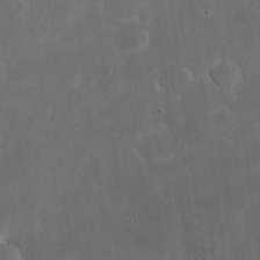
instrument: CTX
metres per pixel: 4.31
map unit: eHh
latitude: 23.5749
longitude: -67.0836
